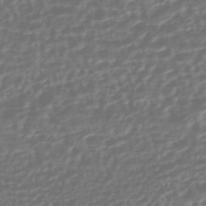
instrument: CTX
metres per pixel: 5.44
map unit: HNhu
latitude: -45.5210
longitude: 106.9542
